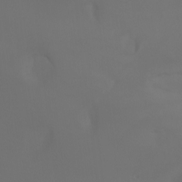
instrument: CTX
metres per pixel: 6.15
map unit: Aa
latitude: -7.2943
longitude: -72.9136
